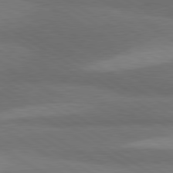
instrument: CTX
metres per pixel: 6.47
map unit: lApd
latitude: 80.1578
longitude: -179.1026
